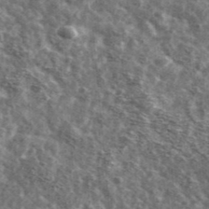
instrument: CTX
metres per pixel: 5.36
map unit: Ave
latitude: 42.1956
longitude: -106.9136
